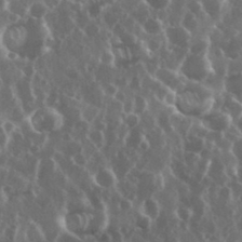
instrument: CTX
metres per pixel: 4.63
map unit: eHh
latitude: 34.3656
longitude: -58.5546
